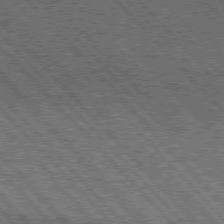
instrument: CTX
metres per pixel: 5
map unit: Hpe
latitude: 76.3467
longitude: -170.0444
